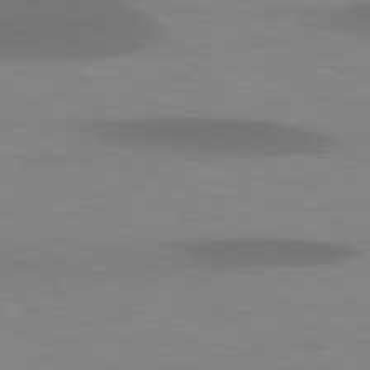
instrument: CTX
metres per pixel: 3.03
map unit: lApd
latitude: 78.9514
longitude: -47.9339
